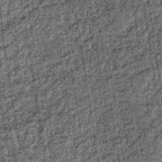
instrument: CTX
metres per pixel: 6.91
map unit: lHb
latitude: -36.2928
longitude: 67.0109
